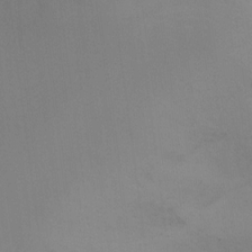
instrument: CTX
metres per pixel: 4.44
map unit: Ht
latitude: -16.4440
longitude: -49.8961
